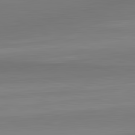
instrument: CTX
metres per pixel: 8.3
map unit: lApd
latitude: 83.4237
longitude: -132.8758
